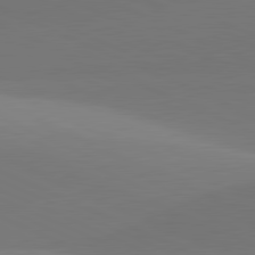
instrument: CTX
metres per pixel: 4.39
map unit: lApd
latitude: 81.5182
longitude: 144.1228
